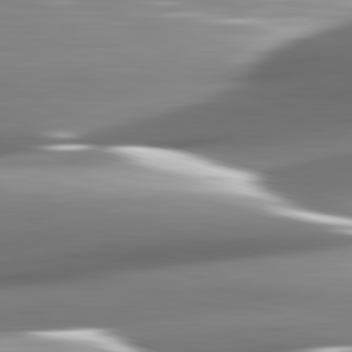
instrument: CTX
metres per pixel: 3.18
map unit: lApd
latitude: 82.6490
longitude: -142.7813
